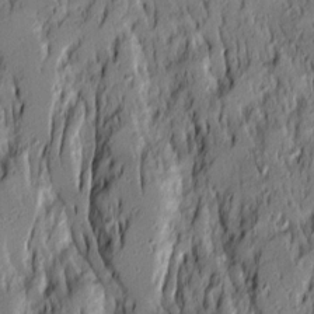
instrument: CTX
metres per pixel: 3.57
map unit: Ave
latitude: 14.1389
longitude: -132.5357
